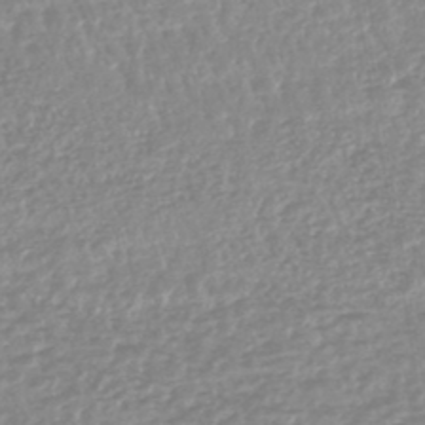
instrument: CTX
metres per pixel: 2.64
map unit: lHb
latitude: -44.1606
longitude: 71.9556
